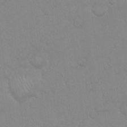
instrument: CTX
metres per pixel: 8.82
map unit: eHh
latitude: 21.4994
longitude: -58.6113
